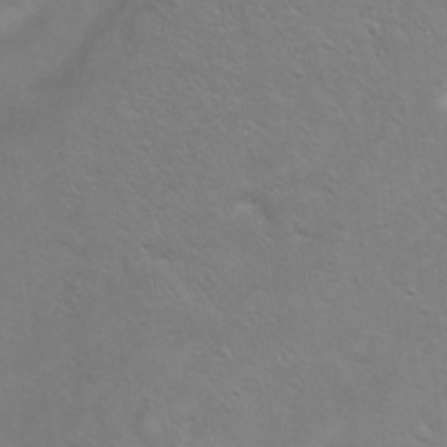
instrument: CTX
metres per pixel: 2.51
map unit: Ht
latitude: 5.7827
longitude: -29.4993
